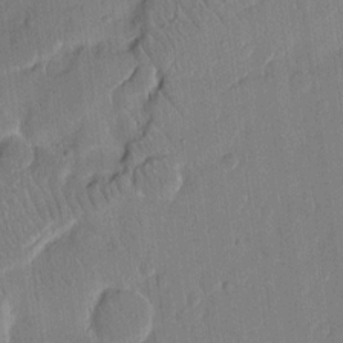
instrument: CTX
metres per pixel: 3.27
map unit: eHh
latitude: 13.8017
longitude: -69.4049
